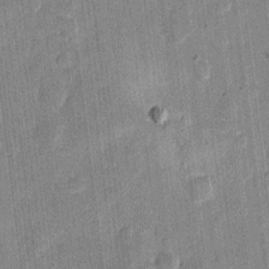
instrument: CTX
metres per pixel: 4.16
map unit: eHh
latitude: 11.0836
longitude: -65.9906
